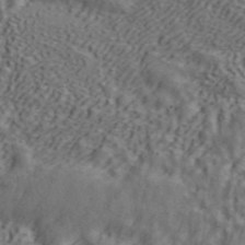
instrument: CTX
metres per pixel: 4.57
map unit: ANa
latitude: 45.1025
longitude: 44.8408
